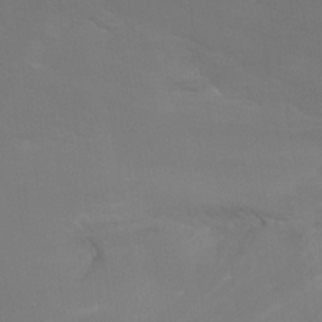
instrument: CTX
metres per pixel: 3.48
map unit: Ht
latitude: -7.9178
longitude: -33.1214
